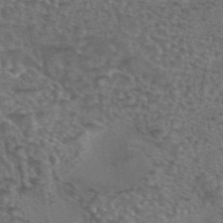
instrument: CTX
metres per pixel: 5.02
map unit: eAb
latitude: 43.7261
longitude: 104.2361
